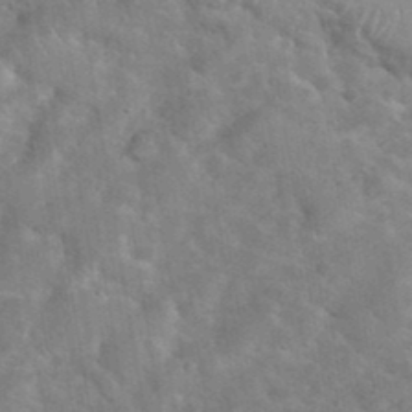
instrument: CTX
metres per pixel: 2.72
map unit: eHh
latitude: 37.7828
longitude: -64.7624
